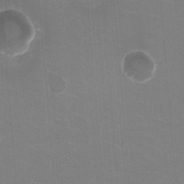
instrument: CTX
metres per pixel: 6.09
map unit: HNhu
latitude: -2.0661
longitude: -1.8205
